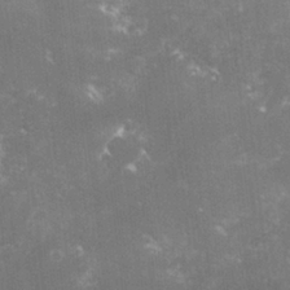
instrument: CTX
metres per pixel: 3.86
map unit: lHvf
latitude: -15.5022
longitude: -100.9703
